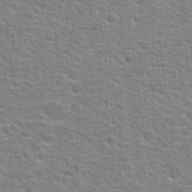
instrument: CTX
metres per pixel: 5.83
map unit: Hto
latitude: 23.3293
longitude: -46.8380
